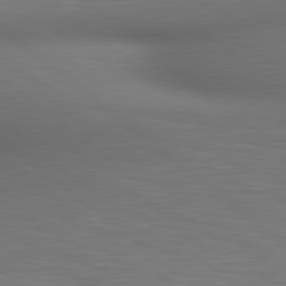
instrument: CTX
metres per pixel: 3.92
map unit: lApd
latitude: 80.3089
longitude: 119.2754
